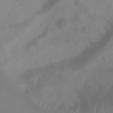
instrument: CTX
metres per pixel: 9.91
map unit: Htu
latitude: 2.1011
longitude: -21.3104
